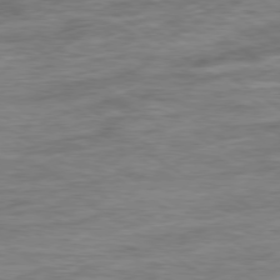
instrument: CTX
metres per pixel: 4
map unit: Ap
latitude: -79.5588
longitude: -48.3845
